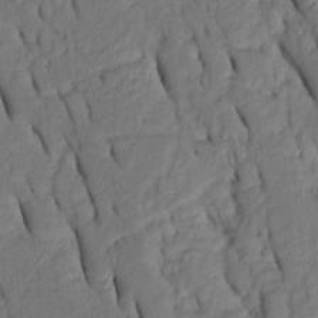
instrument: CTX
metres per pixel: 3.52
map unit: Htu
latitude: 0.2333
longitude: 149.9745
